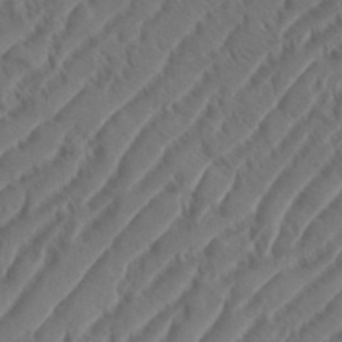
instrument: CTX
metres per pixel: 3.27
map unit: eHh
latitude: 36.7624
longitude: -138.0822
